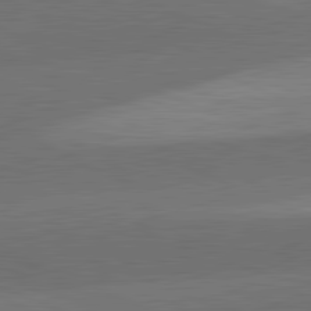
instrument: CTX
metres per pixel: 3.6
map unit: lApd
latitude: 82.1955
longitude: -155.2726
